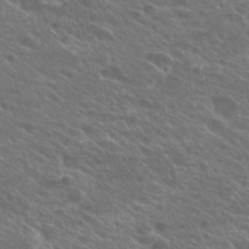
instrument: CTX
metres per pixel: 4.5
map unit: Hto
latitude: 25.8205
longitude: -39.8772
